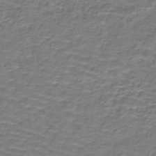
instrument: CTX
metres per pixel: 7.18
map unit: lHb
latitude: -40.6329
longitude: 58.4817
